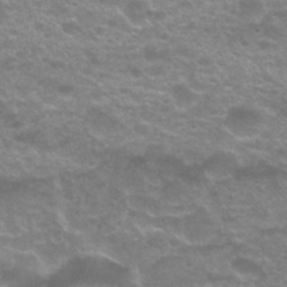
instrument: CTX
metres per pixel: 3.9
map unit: Nhu
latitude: 27.2726
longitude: -53.1403
